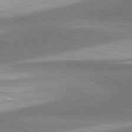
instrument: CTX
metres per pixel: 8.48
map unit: lApd
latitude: 81.2537
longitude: 167.8989
